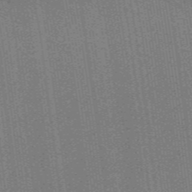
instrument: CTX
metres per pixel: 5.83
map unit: lHb
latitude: -47.4076
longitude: 58.9919
